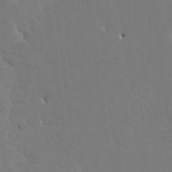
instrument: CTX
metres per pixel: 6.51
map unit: HNhu
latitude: 7.3104
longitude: -4.0822
